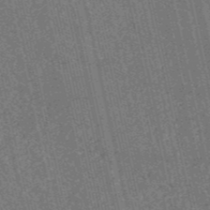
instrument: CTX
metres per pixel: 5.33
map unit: HNb
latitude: -53.9556
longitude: -37.8961
